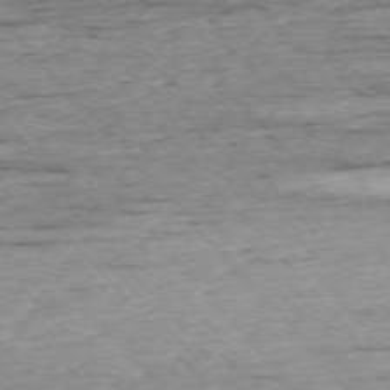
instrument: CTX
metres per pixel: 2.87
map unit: Ap
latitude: -75.9556
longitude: -89.6127
